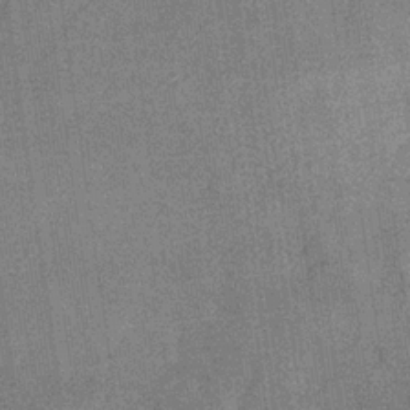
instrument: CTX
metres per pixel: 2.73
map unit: eHb
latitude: -31.7099
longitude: 74.4062
